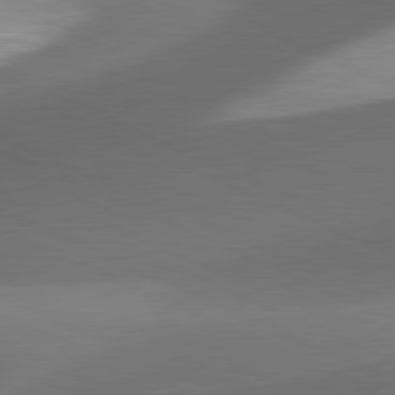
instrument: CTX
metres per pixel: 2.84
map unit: lApd
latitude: 81.6694
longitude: 133.7100
